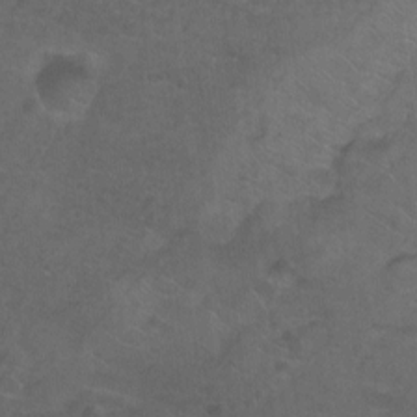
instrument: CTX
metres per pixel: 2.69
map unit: Ht
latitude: -9.5399
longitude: -36.4034
